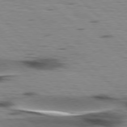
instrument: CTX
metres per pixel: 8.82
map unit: lApd
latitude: 77.2915
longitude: -48.8191
